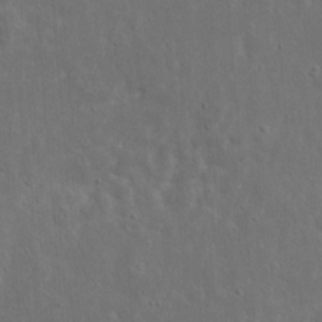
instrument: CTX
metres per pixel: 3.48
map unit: eHh
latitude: 10.2145
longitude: -72.7247
